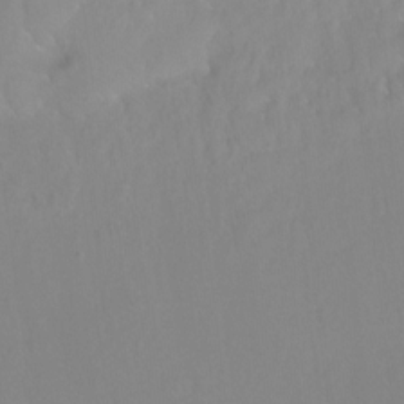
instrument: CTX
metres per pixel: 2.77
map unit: Ht
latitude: -15.0676
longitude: -42.9703
